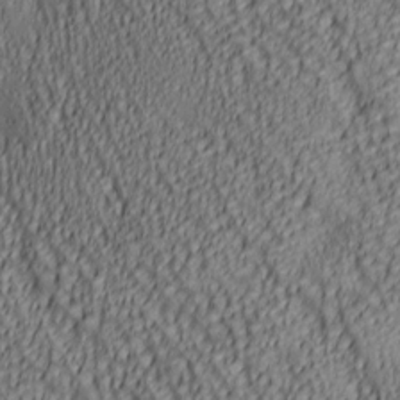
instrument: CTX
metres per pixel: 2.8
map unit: lAa
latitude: 5.8772
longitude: -116.8002
